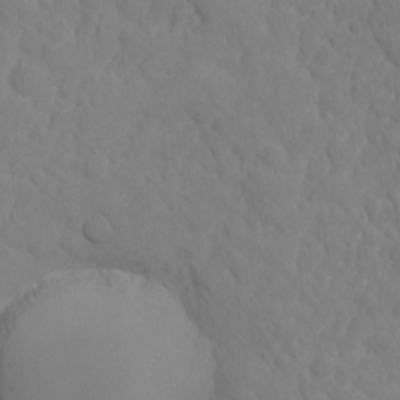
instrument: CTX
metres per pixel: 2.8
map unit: Nhu
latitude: -15.9367
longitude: -53.0270
